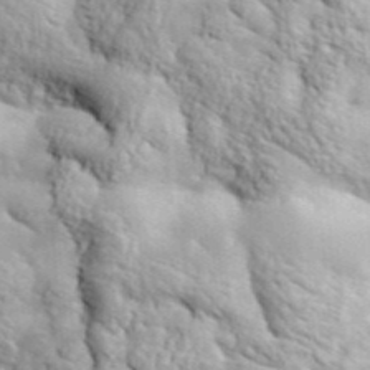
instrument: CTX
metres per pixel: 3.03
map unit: lHvf
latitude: 37.0270
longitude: -87.0458
